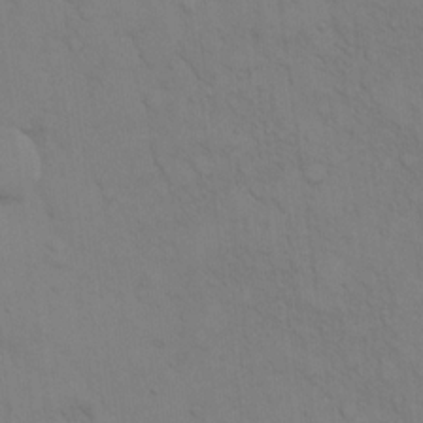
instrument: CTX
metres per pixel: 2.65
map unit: eHh
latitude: 16.7246
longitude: -62.6680
